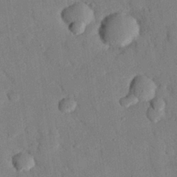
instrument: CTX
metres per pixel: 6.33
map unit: eHh
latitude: 26.8758
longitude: -79.1026
